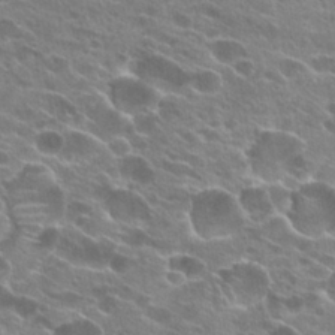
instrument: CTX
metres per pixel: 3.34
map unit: Hto
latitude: 24.3845
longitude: -41.5938
